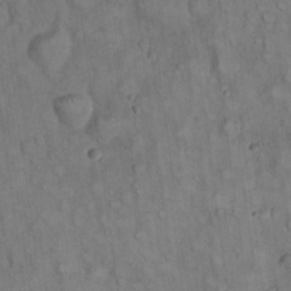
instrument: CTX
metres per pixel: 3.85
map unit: eHh
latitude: 22.5168
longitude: -61.2726
